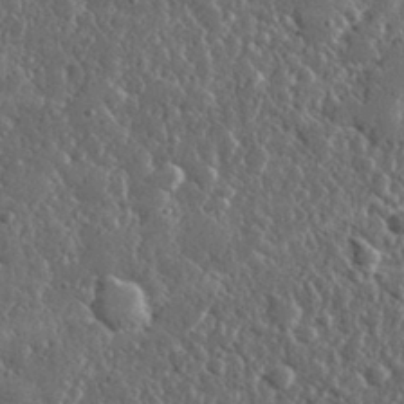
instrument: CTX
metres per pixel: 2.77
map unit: lHvf
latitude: 31.8206
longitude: -90.4412
